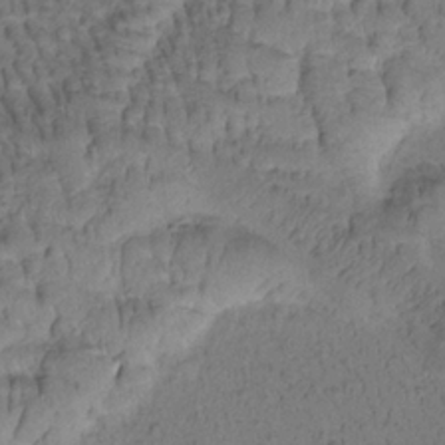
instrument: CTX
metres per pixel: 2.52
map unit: Htu
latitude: -2.5195
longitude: 173.1809
